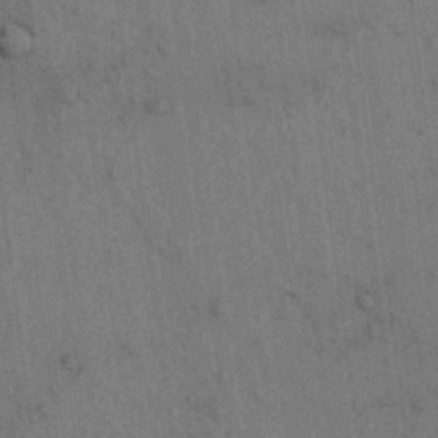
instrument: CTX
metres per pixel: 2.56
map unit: lAvf
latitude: 7.5560
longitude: 164.4251
